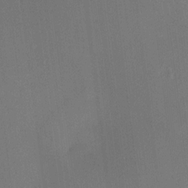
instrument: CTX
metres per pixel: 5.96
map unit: HNhu
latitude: 12.8758
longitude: 11.0109
